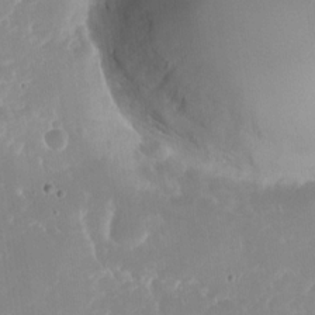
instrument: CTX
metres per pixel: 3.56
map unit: Nhu
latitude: -26.9919
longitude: -60.6679
